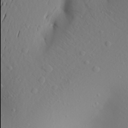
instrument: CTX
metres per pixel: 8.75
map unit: Aa
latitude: 22.5168
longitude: -145.9906
